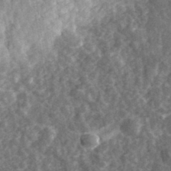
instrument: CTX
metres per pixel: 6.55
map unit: eHh
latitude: 35.2159
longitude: -79.5749
